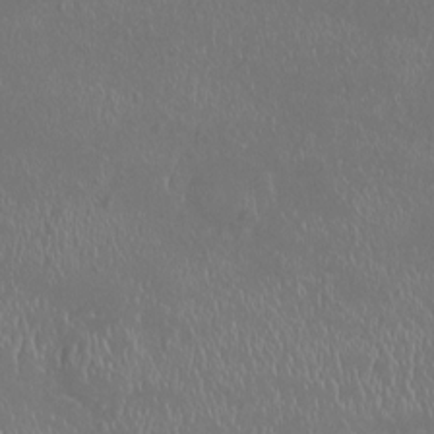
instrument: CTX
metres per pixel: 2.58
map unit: HNhu
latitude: -0.5574
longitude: 1.7856
